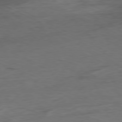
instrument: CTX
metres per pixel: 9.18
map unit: Ap
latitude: -80.1606
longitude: -82.6490
